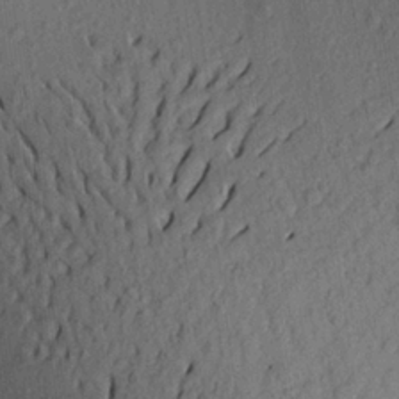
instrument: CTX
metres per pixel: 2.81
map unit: Aa
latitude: 22.6112
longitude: -147.5560
